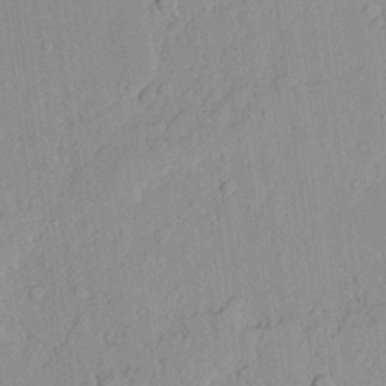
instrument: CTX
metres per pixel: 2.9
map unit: lAvf
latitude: 23.3671
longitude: -110.0255
